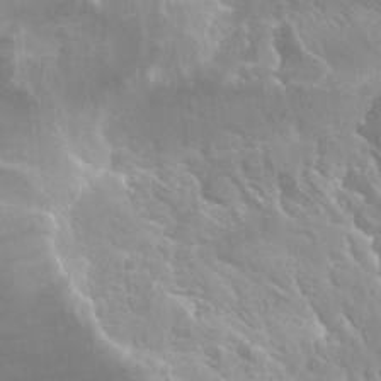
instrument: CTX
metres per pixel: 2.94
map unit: Hto
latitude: 28.4223
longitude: -40.8002
